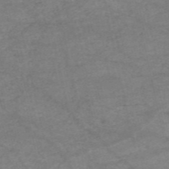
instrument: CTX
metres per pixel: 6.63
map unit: HNb
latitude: -54.6519
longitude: -44.3656
